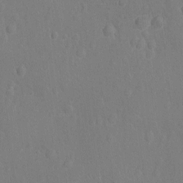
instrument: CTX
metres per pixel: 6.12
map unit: Nhu
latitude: -14.3118
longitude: -25.4993
